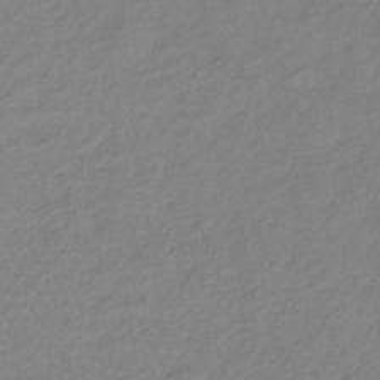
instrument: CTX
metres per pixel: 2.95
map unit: lHb
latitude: -34.8408
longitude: 71.3321
